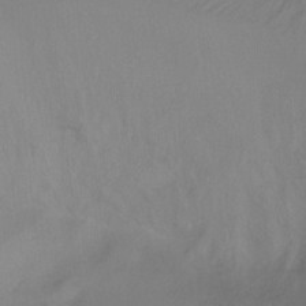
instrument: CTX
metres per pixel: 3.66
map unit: Ht
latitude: -15.6344
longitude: -43.0081
